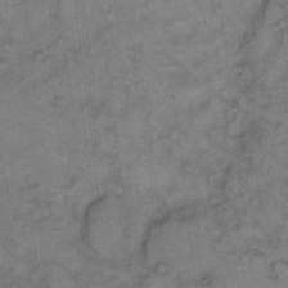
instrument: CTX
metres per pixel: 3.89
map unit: eHh
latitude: 9.8017
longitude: -63.4616
